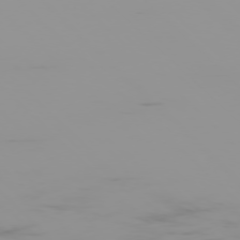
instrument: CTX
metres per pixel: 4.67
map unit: Ap
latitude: -76.8030
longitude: -74.7624
